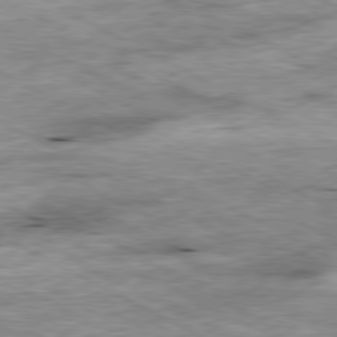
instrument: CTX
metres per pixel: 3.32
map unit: Ap
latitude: -80.9353
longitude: -89.2726
